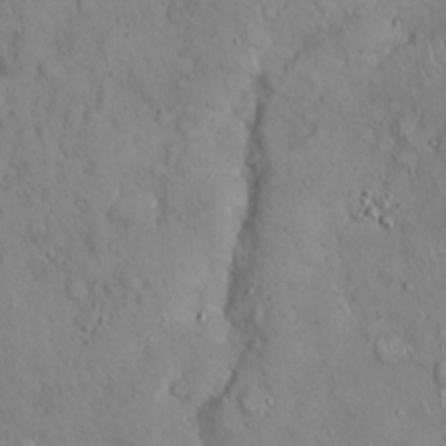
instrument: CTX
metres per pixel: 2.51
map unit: Hto
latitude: 18.5545
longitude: -60.4601
